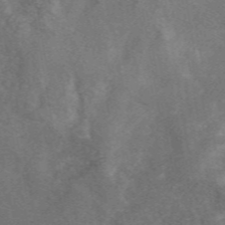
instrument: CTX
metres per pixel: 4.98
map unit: eAb
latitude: 49.4615
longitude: 119.1242
